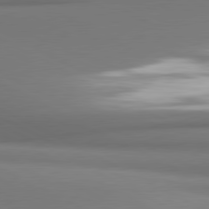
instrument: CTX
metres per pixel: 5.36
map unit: lApd
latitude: 80.8569
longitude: 177.3321
